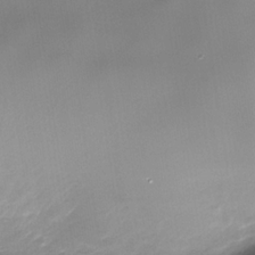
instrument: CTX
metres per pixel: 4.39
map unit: Nhe
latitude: -35.6533
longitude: -90.7435
